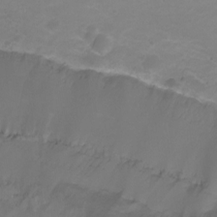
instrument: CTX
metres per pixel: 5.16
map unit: Ht
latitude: 1.8205
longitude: -33.9717
